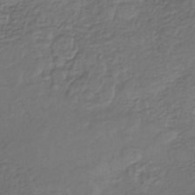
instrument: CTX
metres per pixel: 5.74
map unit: lHb
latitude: -35.8611
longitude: 61.0675
